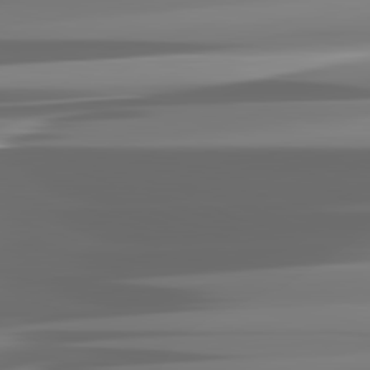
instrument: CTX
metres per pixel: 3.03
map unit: lApd
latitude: 81.9339
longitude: -136.7624
